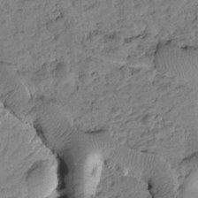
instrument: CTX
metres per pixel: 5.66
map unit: Htu
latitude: 1.8016
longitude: 177.3888
